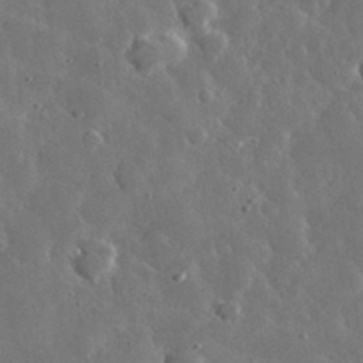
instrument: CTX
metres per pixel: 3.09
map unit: lHvf
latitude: 33.9150
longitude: -87.5182
